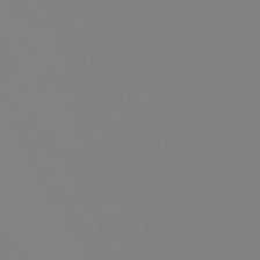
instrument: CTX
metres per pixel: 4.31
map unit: eHb
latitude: -50.9731
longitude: 76.1039
